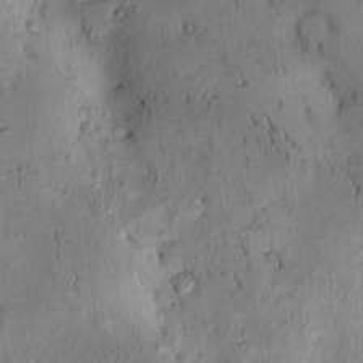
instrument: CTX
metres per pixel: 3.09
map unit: eHh
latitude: -0.2740
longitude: 19.1053
